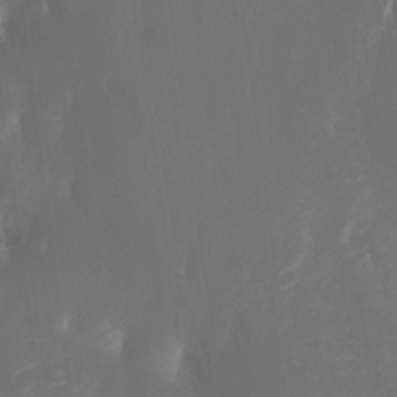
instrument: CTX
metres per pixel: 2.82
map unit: Ht
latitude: -4.4629
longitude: -62.1956
